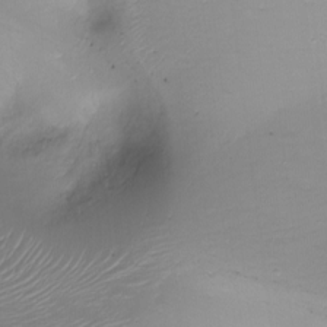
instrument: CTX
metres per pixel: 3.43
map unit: Ht
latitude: -16.6330
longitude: -42.7057
